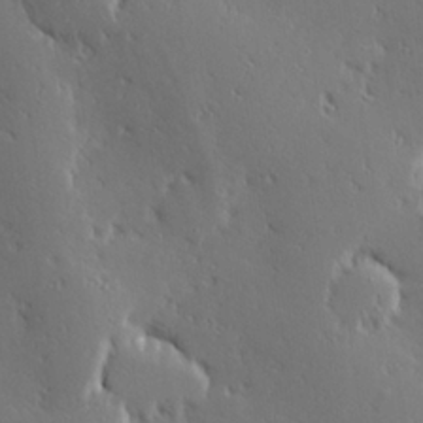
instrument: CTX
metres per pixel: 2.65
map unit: Hve
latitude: 27.6694
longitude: -93.1781
